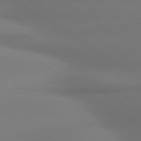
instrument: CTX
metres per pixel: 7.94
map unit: lApd
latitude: 80.0255
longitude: 175.4265
